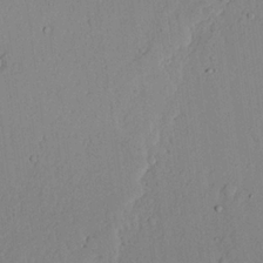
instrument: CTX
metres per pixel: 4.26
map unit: lAvf
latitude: 23.2348
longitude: -109.9528
